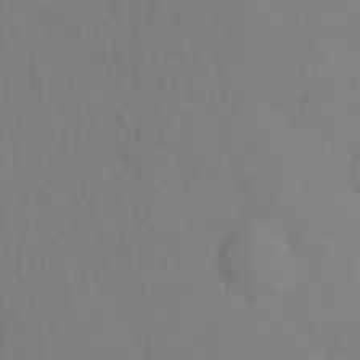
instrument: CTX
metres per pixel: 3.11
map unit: Hto
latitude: -1.6533
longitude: -33.8394
